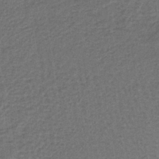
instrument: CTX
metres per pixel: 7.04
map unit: lHb
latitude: -38.5574
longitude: 59.8233
